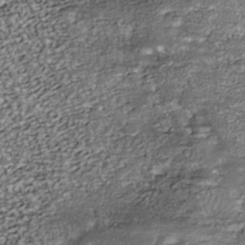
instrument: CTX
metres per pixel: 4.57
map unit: Nhu
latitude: -38.3118
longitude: -81.3104
